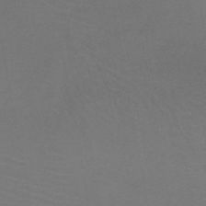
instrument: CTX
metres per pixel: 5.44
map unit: HNb
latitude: -47.2376
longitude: -42.3278
